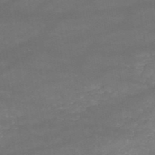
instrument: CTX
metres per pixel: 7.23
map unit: HNb
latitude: -51.2565
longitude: -39.8205
